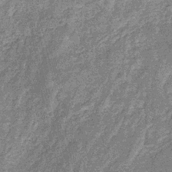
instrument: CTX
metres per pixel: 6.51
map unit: eHb
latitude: -31.5588
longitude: 71.2187
